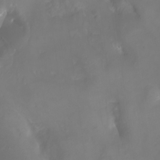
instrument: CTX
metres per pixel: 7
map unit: Ht
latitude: -3.1053
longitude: -61.8016
